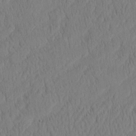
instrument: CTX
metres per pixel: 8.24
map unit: eHh
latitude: -3.6154
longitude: 16.4818
